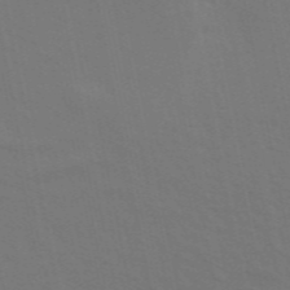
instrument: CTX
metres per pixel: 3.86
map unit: ANa
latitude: 49.0081
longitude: -76.8191
